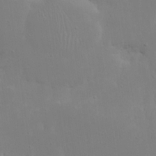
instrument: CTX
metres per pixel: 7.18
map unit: eHh
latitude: 18.2144
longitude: -71.9150
